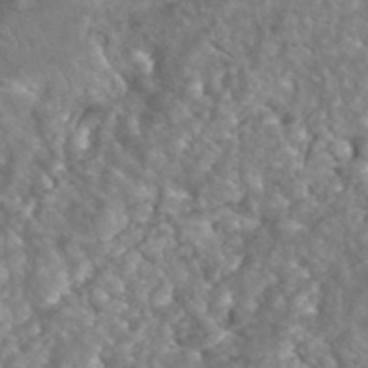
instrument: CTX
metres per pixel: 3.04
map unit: ANa
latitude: 42.4601
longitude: 23.6344
